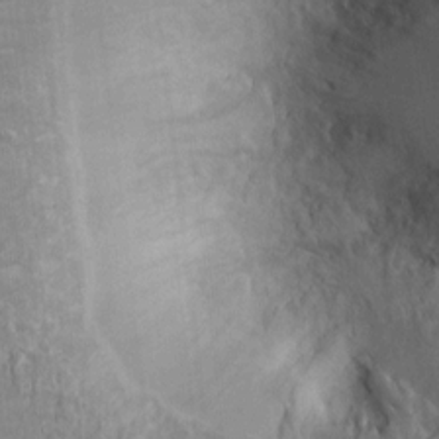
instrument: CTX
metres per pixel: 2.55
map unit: Ht
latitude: -3.0108
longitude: -15.0648
